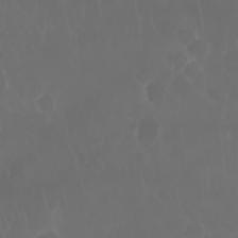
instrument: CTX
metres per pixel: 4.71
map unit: Nhu
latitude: 28.7813
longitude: -64.1389
